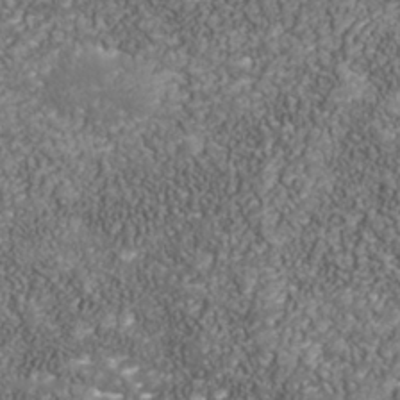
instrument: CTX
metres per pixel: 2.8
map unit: Nhu
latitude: -39.3132
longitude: -85.1025
